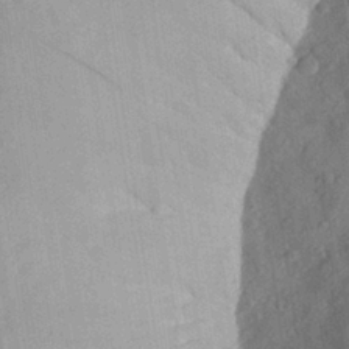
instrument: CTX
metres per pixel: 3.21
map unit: Aa
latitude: 26.6491
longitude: -145.4993
